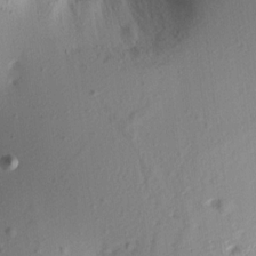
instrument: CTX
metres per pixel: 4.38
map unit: Aa
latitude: 12.7813
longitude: -143.3482
